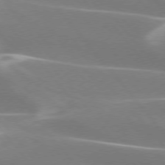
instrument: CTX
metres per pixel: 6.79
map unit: lApd
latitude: 75.2348
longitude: -63.3860
